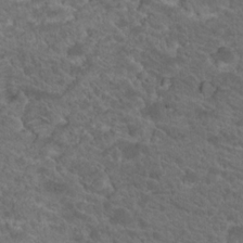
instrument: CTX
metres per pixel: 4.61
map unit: Hto
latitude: 19.0269
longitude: -34.6301
